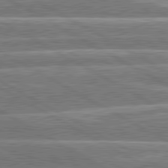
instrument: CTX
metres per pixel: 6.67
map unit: lApd
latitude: 80.7246
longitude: -131.3860
